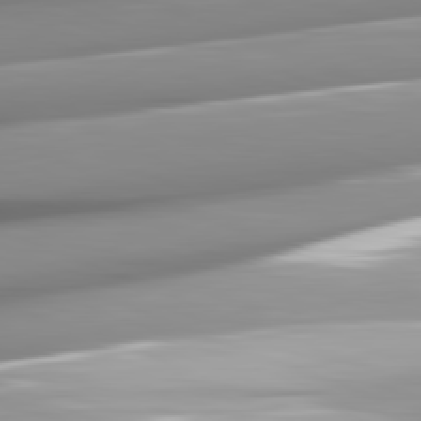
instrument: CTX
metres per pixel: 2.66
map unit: lApd
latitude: 82.1577
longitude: -147.7828
